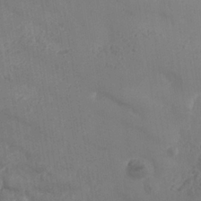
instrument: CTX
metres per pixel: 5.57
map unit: Nhe
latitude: -37.0864
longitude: 138.7841
